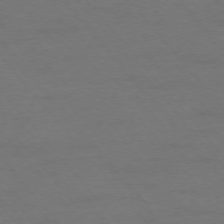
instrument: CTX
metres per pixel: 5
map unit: Ap
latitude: -76.1606
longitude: -88.2901
